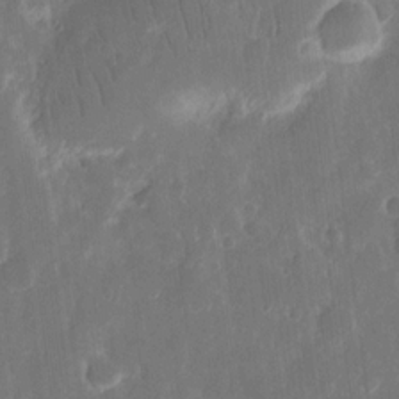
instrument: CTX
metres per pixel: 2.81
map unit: eHh
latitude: 12.8191
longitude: -72.9703
